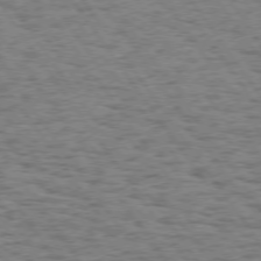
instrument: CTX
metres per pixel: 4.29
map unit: Hpe
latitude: 73.9339
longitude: -134.7246
